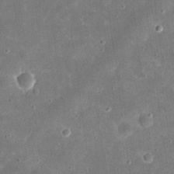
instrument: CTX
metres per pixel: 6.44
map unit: eHh
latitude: 20.4979
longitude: -65.3860
